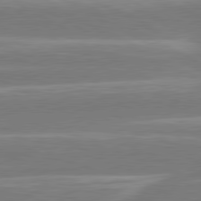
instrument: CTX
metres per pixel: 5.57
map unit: lApd
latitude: 80.9892
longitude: -128.5546
